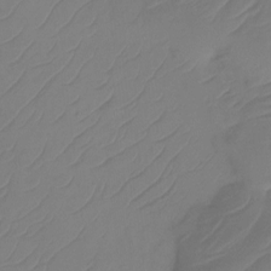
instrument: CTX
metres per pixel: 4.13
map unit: Htu
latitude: -14.1795
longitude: -49.5371
